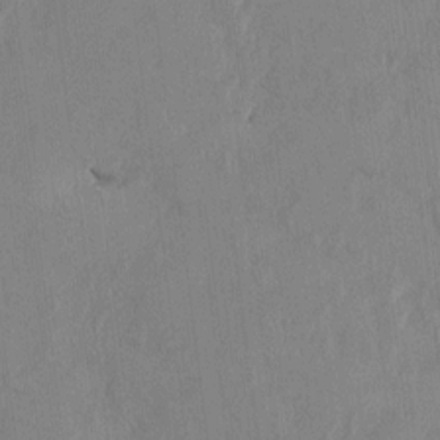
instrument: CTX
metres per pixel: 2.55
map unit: HNhu
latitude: 0.8569
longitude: -5.4804
